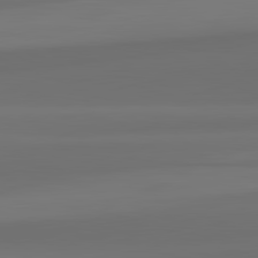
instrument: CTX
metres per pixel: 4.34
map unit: lApd
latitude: 82.2333
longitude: -172.9324
